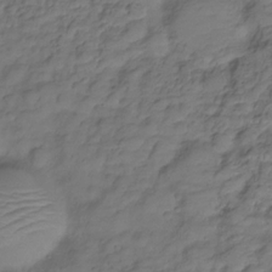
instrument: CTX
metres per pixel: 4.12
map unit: Hve
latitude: -28.0661
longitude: 91.7478
